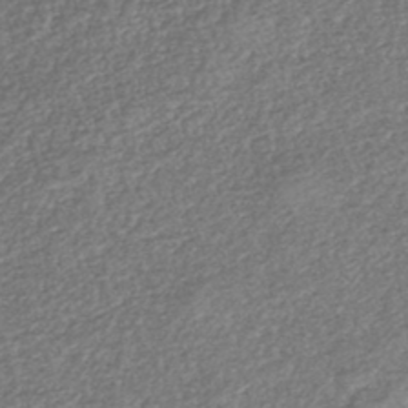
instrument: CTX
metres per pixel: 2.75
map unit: lHb
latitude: -39.2565
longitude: 68.3117
